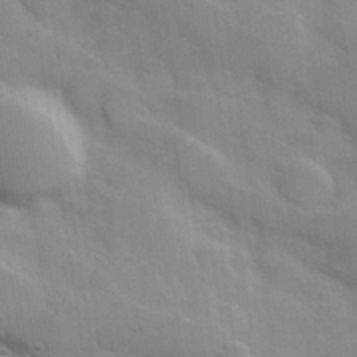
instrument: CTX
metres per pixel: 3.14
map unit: Hve
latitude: 31.1026
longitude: 151.1431
